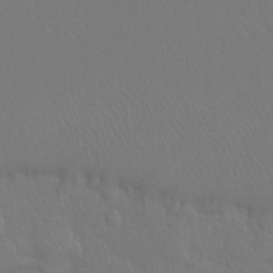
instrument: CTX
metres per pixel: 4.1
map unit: Ht
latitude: -7.8989
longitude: -37.6694
